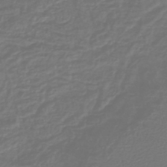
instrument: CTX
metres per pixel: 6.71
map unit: lHb
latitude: -42.6518
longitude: 64.9164
